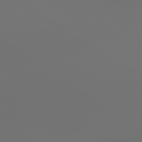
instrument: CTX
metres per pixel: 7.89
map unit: lApd
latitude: 79.9717
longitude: 165.0865
